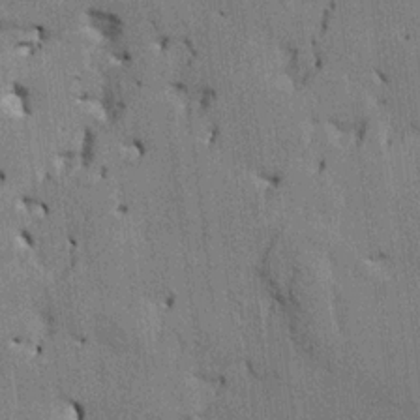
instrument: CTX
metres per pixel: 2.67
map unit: HNhu
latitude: 14.6302
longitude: 11.5777
